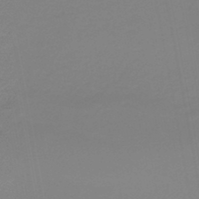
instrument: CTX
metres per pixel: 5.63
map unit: HNb
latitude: -37.3698
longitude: 55.3699
